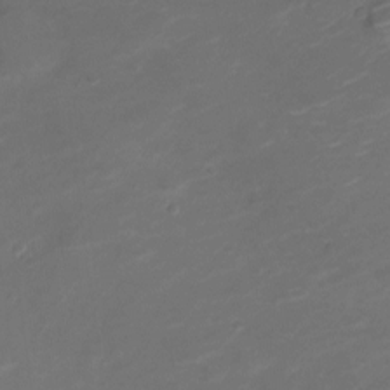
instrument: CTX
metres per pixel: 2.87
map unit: Nve
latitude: -20.6329
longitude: 105.1809
